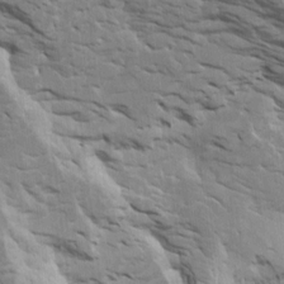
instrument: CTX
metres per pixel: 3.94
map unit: Htu
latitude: 2.8758
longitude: 142.2550
